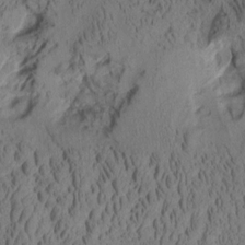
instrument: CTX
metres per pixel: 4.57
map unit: Aa
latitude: 8.1767
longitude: -127.7828
